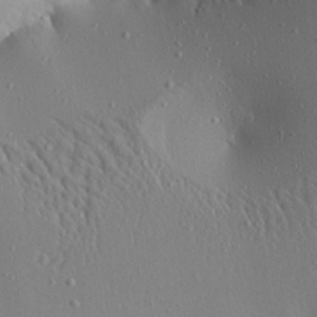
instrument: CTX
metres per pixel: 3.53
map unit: Aa
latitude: 20.4223
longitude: -148.3278
